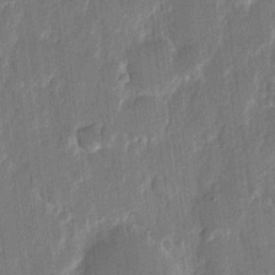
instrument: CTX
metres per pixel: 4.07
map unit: eHh
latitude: 11.9339
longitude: -70.7246
